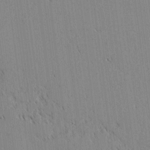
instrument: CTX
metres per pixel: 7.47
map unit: lAvf
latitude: 1.8205
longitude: -107.2348
